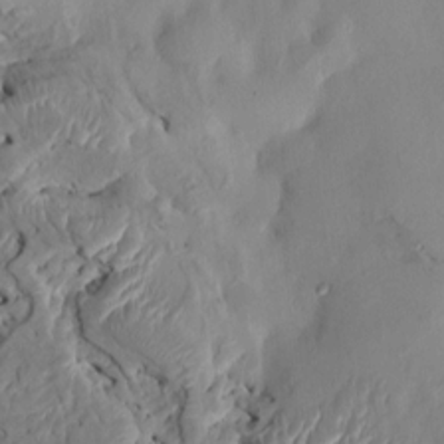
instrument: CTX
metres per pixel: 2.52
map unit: HNhu
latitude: 6.0444
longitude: -5.1592
